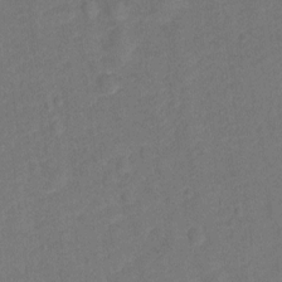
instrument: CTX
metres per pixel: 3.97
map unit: Hto
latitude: -0.1984
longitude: -34.5734
